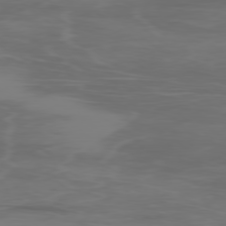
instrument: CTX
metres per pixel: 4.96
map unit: Ap
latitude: -78.2928
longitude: -79.7450
